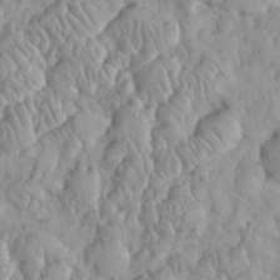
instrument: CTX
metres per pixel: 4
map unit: eHh
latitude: 32.4601
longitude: -64.9136
